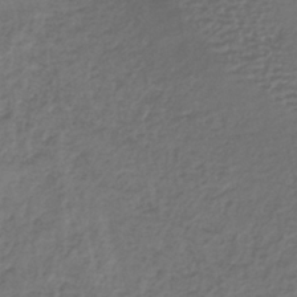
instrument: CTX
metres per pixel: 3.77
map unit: lHb
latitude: -38.1795
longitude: 63.5777
